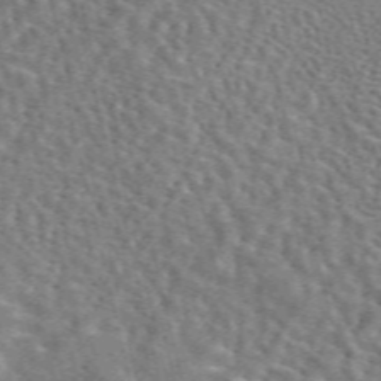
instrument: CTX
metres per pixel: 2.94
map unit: eAb
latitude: 44.2711
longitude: 111.5210
